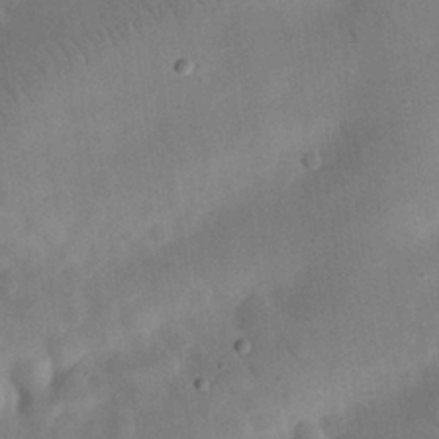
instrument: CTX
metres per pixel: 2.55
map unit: eHh
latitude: 25.3481
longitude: -68.1389
